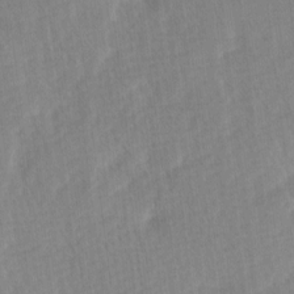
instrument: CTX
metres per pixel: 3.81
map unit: Ave
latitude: 11.0081
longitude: -107.0081
